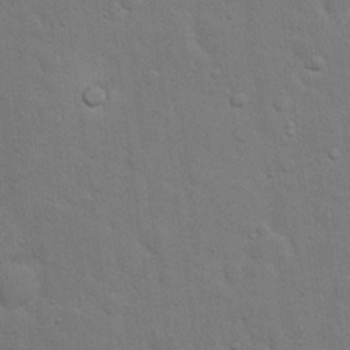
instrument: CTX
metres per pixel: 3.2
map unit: eHh
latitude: 19.7071
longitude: -62.4979
